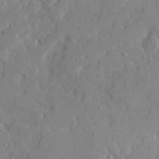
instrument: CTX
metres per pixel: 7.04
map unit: Ave
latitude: 22.2333
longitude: -130.8569
